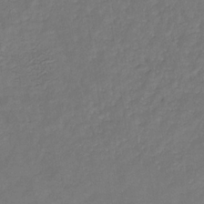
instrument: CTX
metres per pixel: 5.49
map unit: eHb
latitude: -30.8786
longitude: 71.8989
